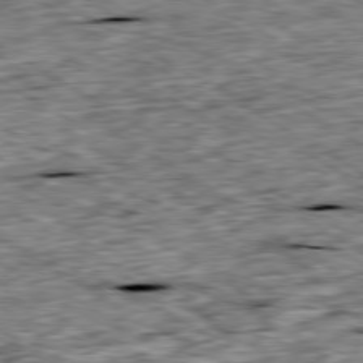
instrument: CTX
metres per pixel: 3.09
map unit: Ap
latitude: -80.2740
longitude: -90.1389
